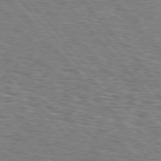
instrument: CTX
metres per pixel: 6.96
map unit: Hpe
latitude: 76.5734
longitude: -160.4601
